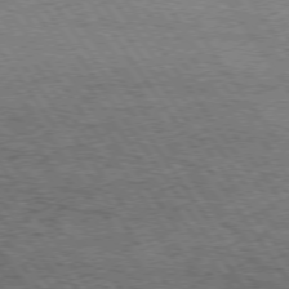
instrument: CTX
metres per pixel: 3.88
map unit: Hpe
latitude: 74.5168
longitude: -151.5938
